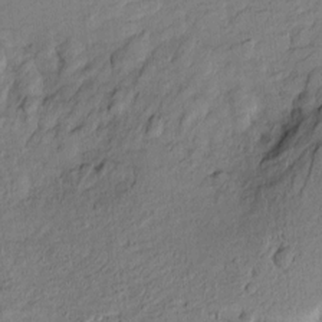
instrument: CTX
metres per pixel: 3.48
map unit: Htu
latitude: -8.8408
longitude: 177.7478
